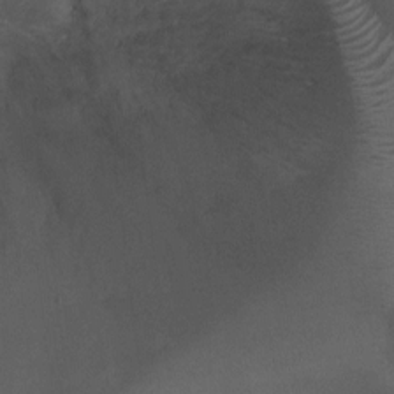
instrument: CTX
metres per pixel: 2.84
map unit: Ht
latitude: 1.8016
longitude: -24.5734
